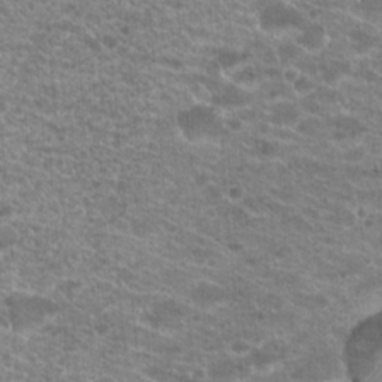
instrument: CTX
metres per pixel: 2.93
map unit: Hto
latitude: 20.4979
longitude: -39.1403
